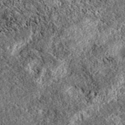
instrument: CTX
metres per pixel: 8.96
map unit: eAb
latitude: 37.8394
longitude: 111.6344
